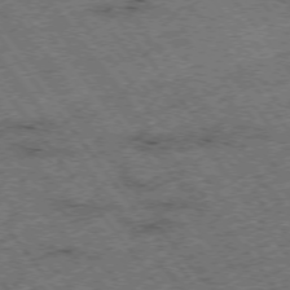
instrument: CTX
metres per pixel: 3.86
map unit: Hpe
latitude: -75.5966
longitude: -19.1781
